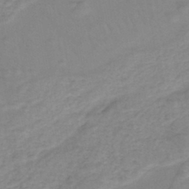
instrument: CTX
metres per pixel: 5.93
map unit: eHh
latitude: -45.3699
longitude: -29.8772
